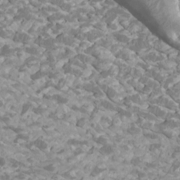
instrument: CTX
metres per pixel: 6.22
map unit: Htu
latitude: 2.1766
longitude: -20.2523
